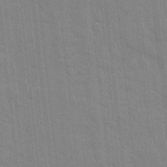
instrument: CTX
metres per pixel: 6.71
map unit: lHvf
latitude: 17.1214
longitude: -113.2915
